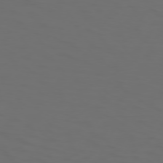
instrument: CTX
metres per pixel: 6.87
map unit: Hpe
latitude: 74.1956
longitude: -125.7638
